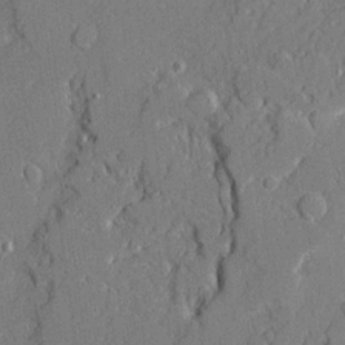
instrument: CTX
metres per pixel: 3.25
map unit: Ave
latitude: 21.4427
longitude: -128.7624
